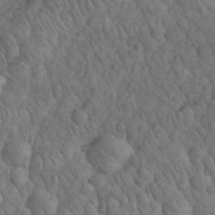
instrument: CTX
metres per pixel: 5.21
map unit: eHh
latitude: 32.6490
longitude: -67.5371
